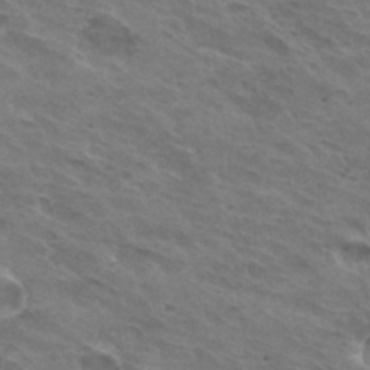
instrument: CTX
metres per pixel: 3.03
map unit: Hto
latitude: 32.2334
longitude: -43.5749
